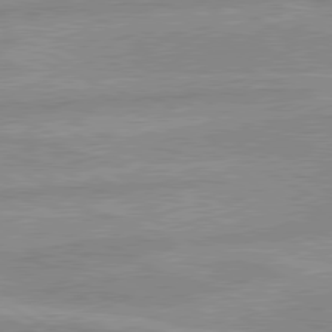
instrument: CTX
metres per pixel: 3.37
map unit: lApd
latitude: 80.0822
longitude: -168.7058
